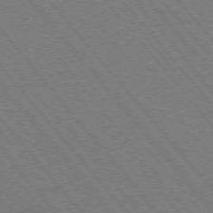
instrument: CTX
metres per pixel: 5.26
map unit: Hpe
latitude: -76.0472
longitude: -13.4993
